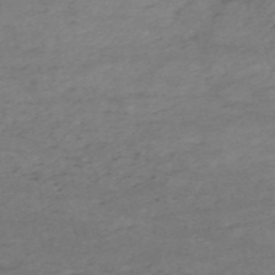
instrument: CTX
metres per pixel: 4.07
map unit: HNb
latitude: -55.4832
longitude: -44.6868
